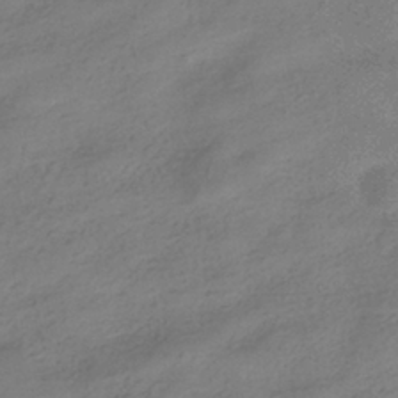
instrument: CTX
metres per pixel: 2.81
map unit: HNhu
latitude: -40.4629
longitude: 98.0850
